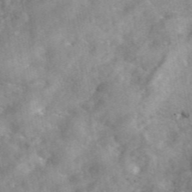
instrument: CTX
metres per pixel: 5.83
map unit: eAb
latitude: 45.8583
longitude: 127.9745
